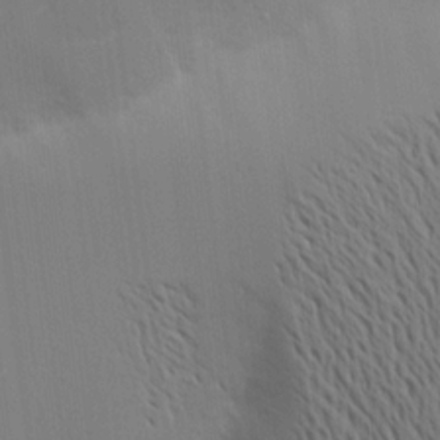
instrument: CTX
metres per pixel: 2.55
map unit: Aa
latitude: 15.7261
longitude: -147.6883
